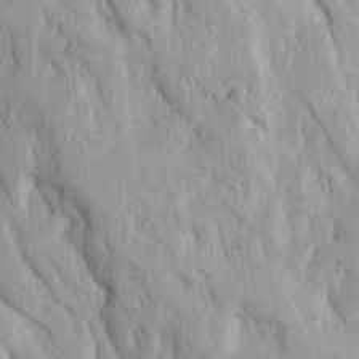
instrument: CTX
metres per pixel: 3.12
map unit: Ave
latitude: 23.0647
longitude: -134.2144
